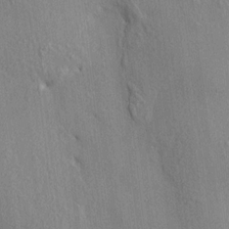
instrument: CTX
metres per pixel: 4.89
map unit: HNhu
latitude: 13.6127
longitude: 10.3117
